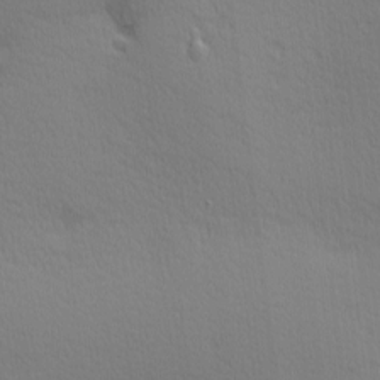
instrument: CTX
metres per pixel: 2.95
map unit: Nhu
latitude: 3.1403
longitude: -75.7450
